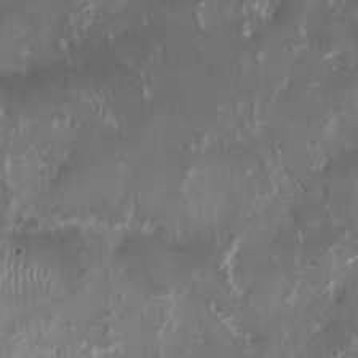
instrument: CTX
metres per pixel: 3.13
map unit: HNhu
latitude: 1.0080
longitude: -3.6883
